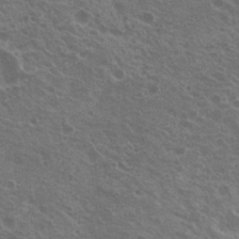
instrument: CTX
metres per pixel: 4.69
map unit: Nhu
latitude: 21.5938
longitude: -30.8947
